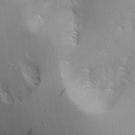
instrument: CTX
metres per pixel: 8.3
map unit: Aa
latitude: 24.7813
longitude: -126.8191
